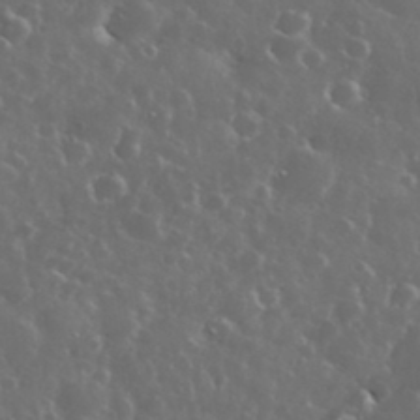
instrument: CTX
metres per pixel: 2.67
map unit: eHh
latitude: 34.3089
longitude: -61.3670
